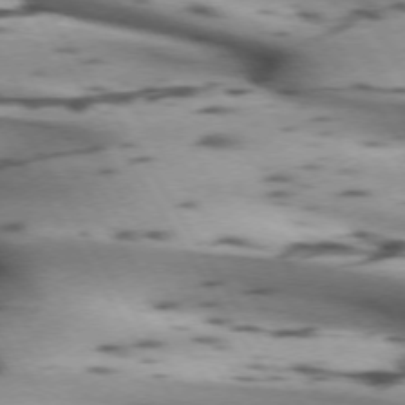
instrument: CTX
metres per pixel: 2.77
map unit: lApd
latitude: 72.1011
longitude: -53.0459
